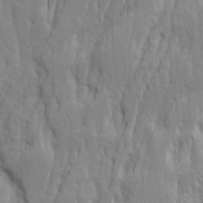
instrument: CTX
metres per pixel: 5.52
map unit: Ave
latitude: 14.5357
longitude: -134.3278
